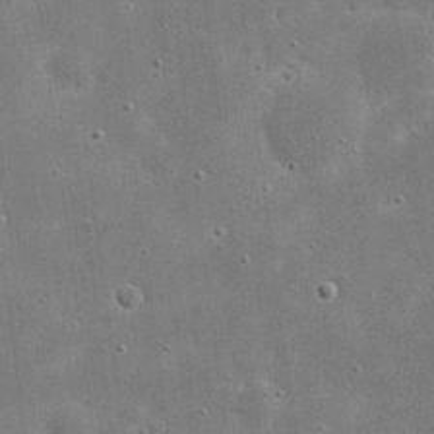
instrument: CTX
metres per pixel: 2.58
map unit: eHh
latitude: 20.8569
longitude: -67.2159
